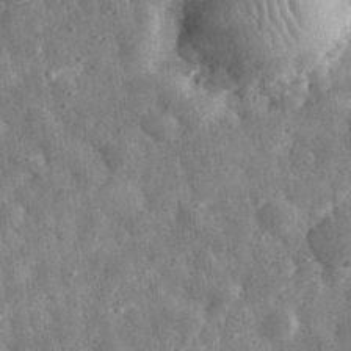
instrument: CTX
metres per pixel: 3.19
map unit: eHh
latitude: 33.4426
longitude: -79.4238
